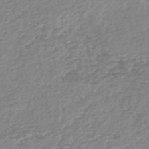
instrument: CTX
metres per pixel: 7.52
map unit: HNb
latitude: -48.9542
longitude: 58.6518
